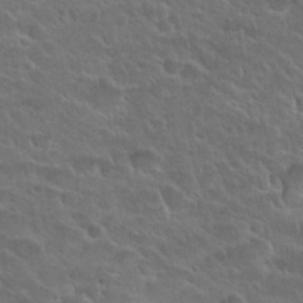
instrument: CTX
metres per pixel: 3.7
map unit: Nhu
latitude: 25.7260
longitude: -50.2711
